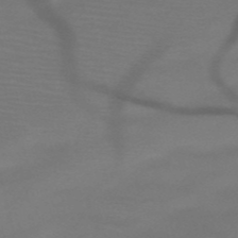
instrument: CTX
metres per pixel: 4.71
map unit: HNb
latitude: -51.9745
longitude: -46.1956
